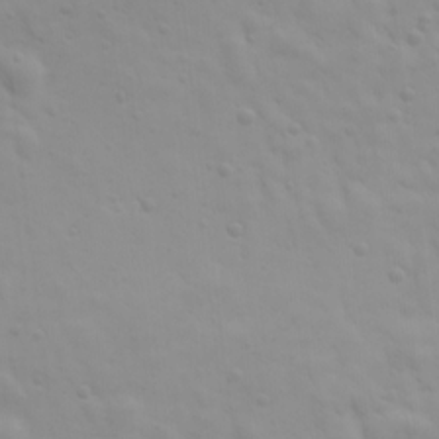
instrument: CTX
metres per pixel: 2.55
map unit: Ave
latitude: 17.8772
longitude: -133.6127
